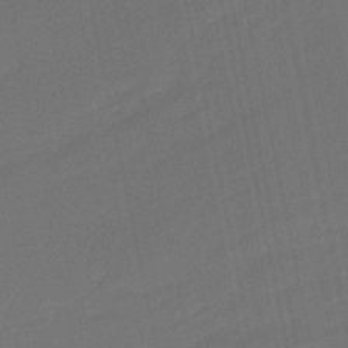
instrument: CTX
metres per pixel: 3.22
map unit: eHb
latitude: -47.8233
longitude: 87.6533
